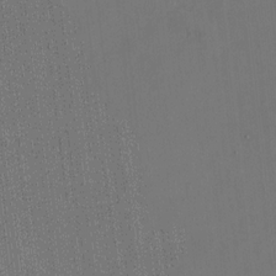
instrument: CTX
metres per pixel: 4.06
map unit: HNhu
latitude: 0.0255
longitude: -5.5938
